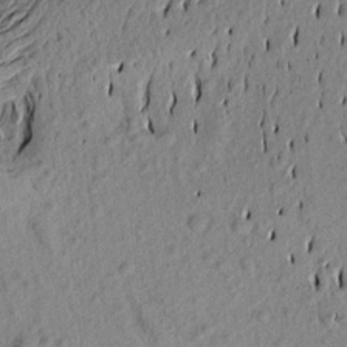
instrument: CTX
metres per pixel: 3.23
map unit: Aa
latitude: 16.8569
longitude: -144.3656
